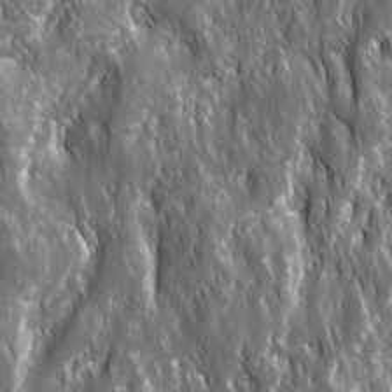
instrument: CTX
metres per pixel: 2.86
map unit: Ave
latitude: 15.5183
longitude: -133.4049
